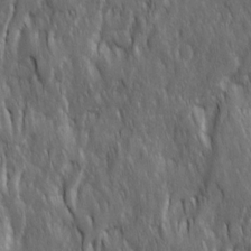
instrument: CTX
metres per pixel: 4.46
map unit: Ave
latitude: 15.5938
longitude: -134.5734
